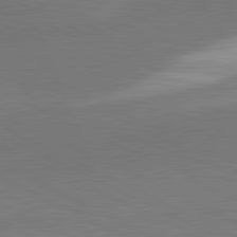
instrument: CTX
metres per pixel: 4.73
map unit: lApd
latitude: 81.6316
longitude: 127.4265
